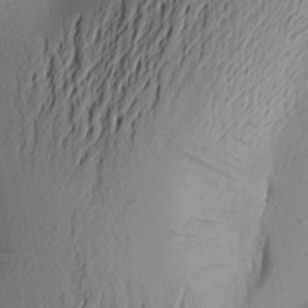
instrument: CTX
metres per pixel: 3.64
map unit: Aa
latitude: 24.8002
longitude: -149.4426
